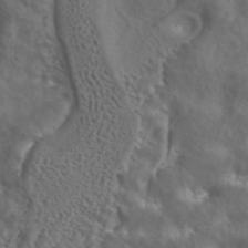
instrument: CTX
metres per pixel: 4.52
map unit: ANa
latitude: 43.0647
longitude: 23.6155
